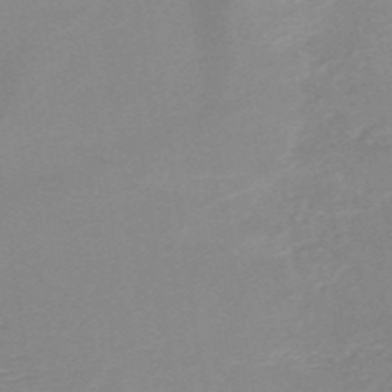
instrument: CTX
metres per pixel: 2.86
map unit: HNb
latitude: -49.5966
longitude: -45.2537
